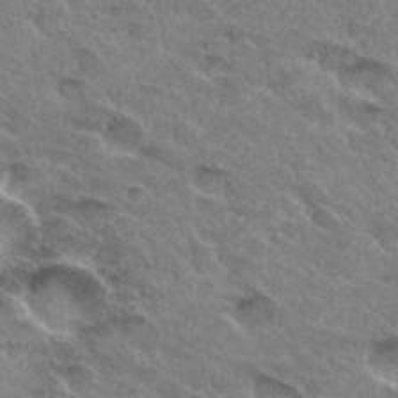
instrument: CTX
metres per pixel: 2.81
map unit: Hto
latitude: 31.9906
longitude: -45.6316
